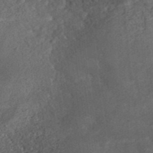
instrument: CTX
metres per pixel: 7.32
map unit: ANa
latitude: 37.6127
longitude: 17.6911
